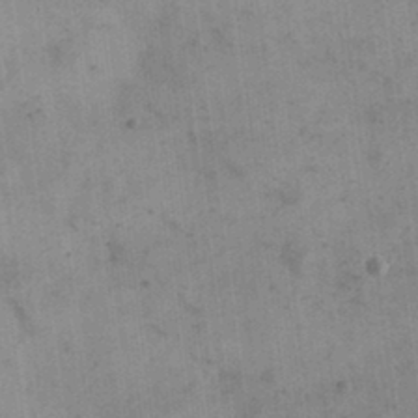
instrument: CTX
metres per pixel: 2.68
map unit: eHh
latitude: 24.3089
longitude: -65.1214
